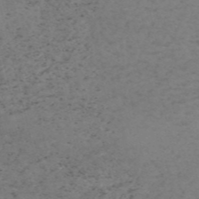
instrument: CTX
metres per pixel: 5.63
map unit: HNb
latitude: -55.3699
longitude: -47.1970
